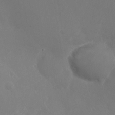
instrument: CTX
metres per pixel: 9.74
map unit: Nhu
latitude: -28.1039
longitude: -78.4790
